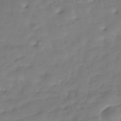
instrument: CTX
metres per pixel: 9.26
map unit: Hve
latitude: -30.1228
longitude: 91.9556
